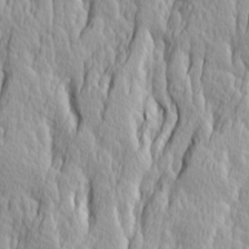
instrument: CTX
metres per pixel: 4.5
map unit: Ave
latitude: 14.1578
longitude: -133.3104
